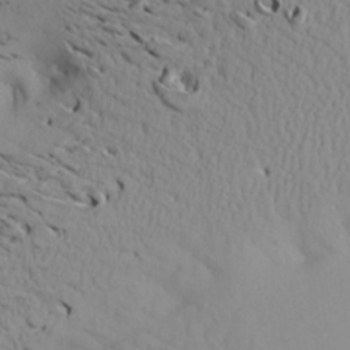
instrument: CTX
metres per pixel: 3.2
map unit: Aa
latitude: 20.4223
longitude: -148.3656
